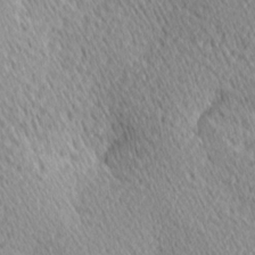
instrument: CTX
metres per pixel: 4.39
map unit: Hve
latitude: 1.5938
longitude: -124.2522
